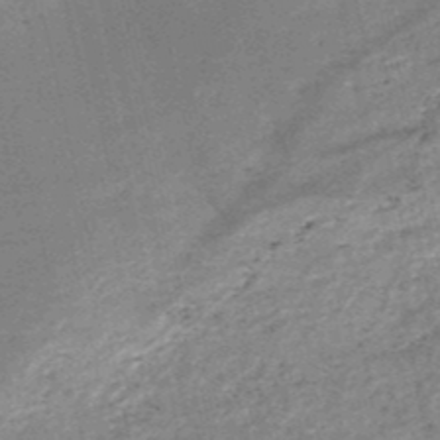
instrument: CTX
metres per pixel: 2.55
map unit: HNb
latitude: -50.5574
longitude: -41.2348
